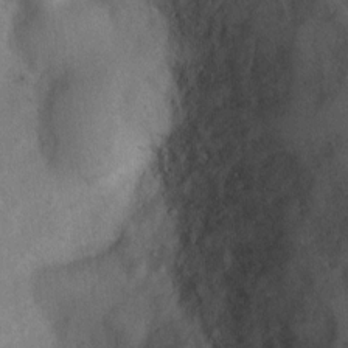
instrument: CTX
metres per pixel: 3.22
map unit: Nhu
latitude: 1.3670
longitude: -18.1577
